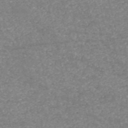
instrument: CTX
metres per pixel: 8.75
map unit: HNb
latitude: -54.2173
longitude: -38.5924
